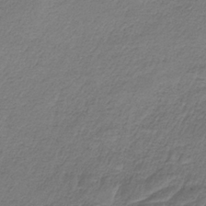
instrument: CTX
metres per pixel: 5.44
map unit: HNb
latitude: -34.1039
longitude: 60.7841
